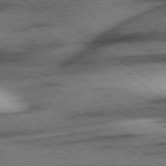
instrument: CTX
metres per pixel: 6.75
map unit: Hpe
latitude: 78.3468
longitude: -155.1592
